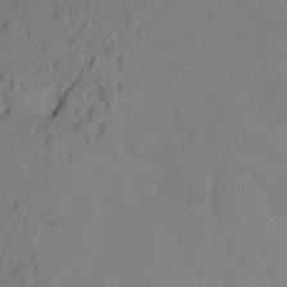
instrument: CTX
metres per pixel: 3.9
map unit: Aa
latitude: 24.9513
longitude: -145.7638
